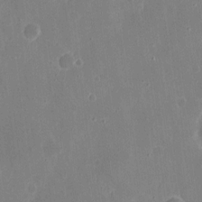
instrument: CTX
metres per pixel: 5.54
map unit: eHh
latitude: 7.8394
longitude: -68.8947
